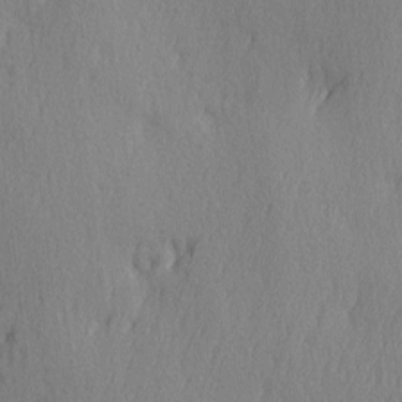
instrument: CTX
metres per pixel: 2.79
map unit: Ave
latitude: 2.9702
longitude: -112.1011
